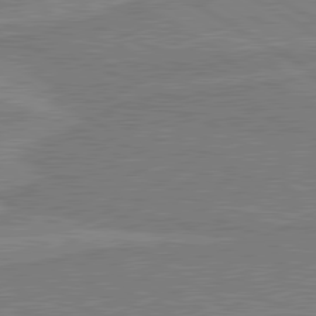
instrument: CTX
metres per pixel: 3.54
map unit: lApd
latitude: 80.4601
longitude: 169.5588
